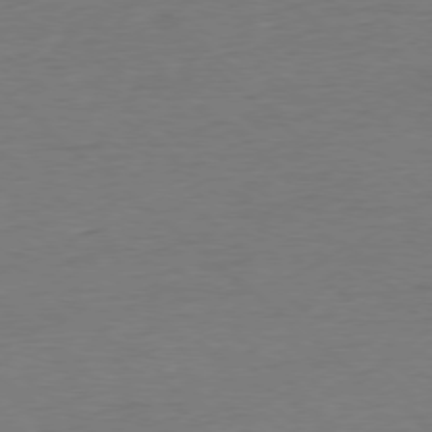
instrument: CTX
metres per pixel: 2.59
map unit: Ap
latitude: -78.2928
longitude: -87.4993
